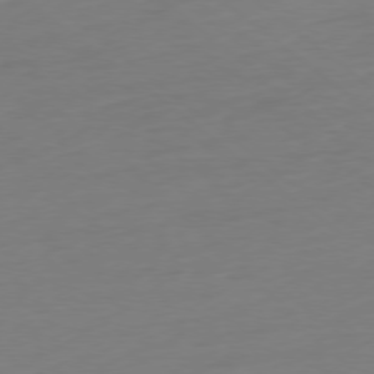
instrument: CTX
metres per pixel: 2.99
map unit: Ap
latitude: -78.2928
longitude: -76.4223
